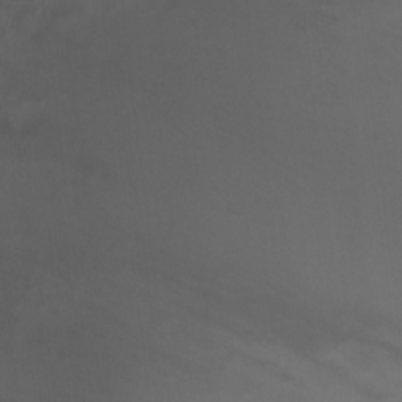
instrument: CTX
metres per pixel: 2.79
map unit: Ht
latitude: 1.9150
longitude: -24.5167
